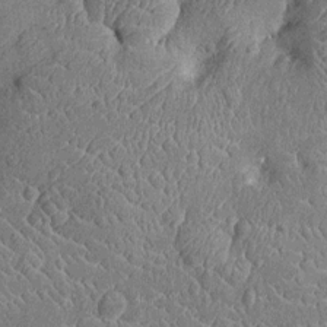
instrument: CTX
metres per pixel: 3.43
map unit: Nhu
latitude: -13.7478
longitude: -23.6316
